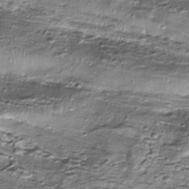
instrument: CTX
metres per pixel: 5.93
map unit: HNhu
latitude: -39.9556
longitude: 107.5966
